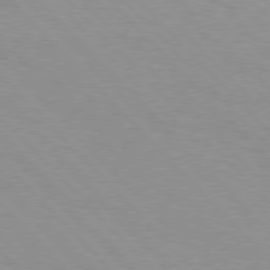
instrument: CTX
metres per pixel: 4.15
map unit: Hpe
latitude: 77.0080
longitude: -152.4601
